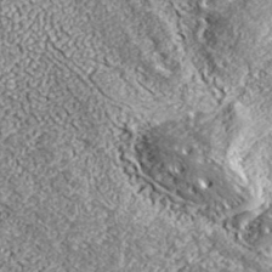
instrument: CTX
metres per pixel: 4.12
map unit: ANa
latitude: 39.1403
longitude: -91.4237
